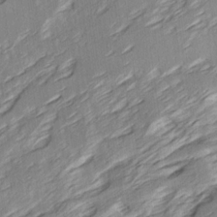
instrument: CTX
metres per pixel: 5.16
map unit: Ave
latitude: 16.1200
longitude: -137.5749
